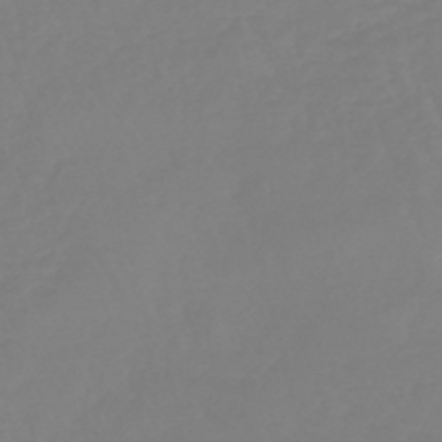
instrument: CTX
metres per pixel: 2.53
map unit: eHb
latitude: -45.4265
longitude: 81.1242
